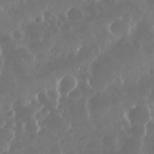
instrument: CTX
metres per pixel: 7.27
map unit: Nhu
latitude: 29.5182
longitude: -59.0647
